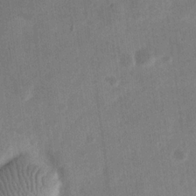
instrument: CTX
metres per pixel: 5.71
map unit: eHh
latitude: 21.0837
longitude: -69.3860
